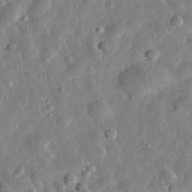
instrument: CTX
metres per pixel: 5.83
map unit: eHh
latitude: 32.1767
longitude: -77.2726
